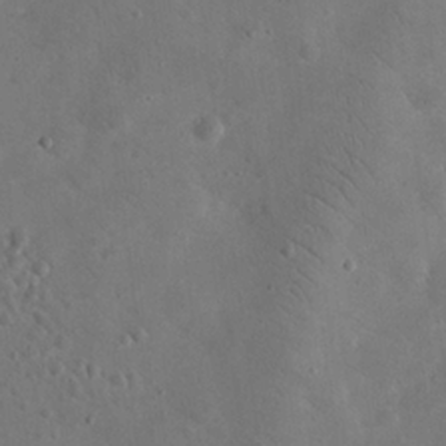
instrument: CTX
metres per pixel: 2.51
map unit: eHh
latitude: 24.4223
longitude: -67.4804
